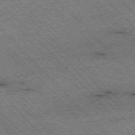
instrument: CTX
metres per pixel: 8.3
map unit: Hpe
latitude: -76.4062
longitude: -15.6505
